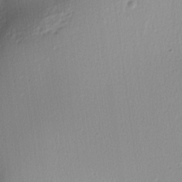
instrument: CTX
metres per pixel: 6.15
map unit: lAa
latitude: -6.2928
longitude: -123.4426
